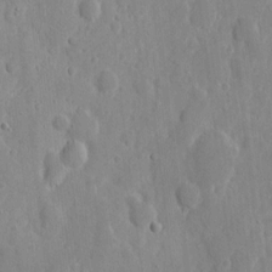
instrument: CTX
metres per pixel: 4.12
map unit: eHh
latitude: 7.8205
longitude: -70.8569
